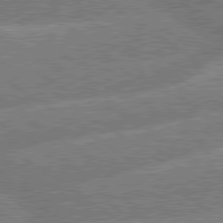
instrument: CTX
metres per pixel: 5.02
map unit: lApd
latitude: 79.8395
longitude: -157.2536
